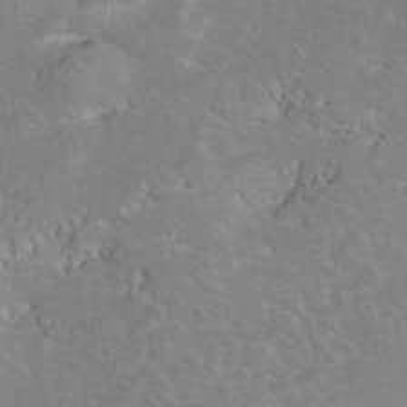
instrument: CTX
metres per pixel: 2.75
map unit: Hto
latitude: 8.1956
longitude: -30.4979
